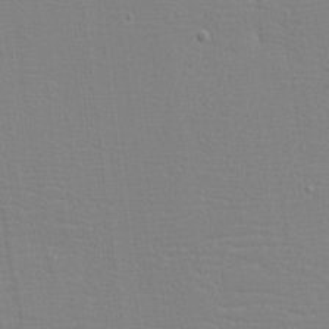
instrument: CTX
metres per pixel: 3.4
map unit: eHh
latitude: -3.7099
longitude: -85.9717
